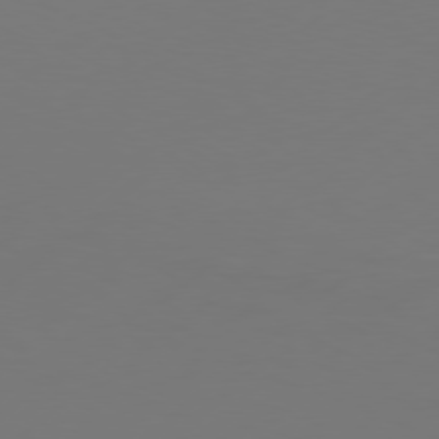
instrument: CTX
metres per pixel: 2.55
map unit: Hpe
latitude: 77.1592
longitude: -130.9325
